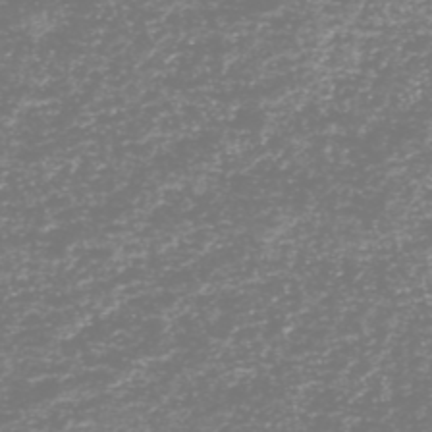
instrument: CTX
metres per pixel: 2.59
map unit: HNhu
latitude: -48.7086
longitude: 29.3321
